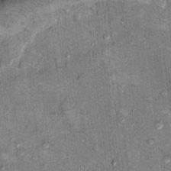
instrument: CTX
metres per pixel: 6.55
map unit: Hto
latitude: 10.3467
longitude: -36.3467
